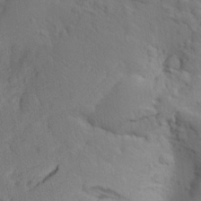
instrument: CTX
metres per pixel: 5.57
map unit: Aa
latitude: 22.8569
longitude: -146.5546
